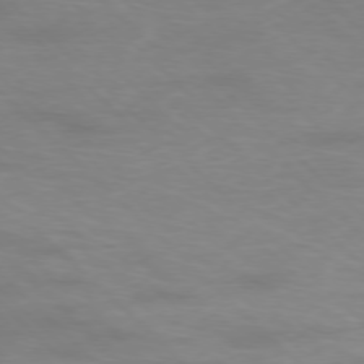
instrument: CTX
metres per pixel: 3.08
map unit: Hpe
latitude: -77.5021
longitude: -14.8002
